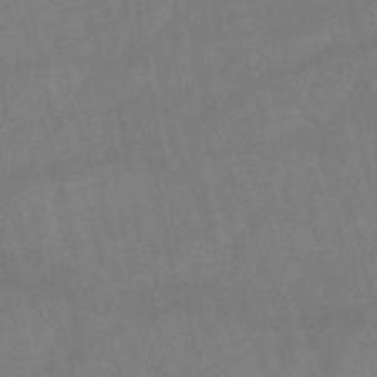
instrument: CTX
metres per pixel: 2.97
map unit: lHb
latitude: -47.2565
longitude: 62.1605
